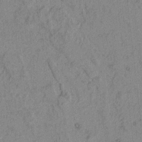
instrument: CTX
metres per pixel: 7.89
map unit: lAvf
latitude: 3.9150
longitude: 157.8233
